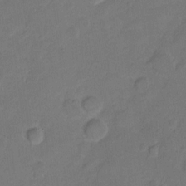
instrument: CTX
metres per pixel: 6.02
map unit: Hto
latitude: 5.2159
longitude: -61.3292
